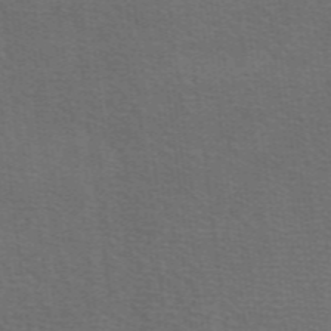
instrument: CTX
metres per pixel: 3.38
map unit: eAb
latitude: 50.8191
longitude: 113.2754
